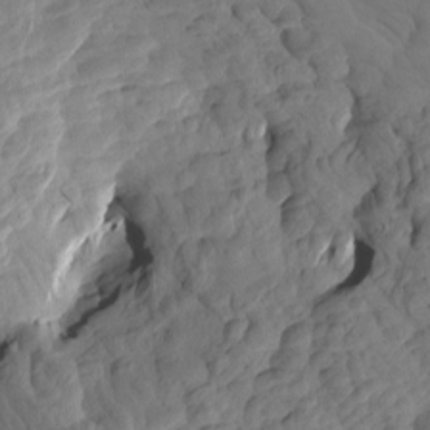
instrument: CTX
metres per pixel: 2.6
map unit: eHh
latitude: -1.1620
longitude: 14.8975
